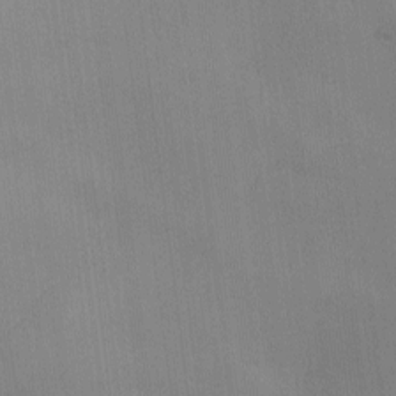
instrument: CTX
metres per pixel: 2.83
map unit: Ave
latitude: -9.8989
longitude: -122.7624
